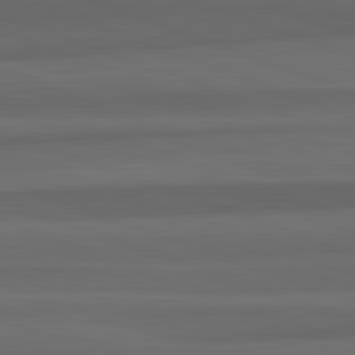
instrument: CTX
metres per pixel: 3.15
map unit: lApd
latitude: 82.7246
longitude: 176.8597
